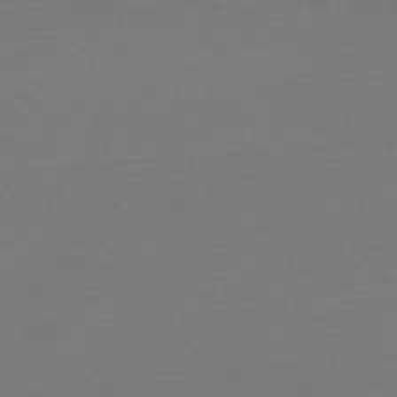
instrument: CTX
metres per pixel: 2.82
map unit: HNb
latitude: -50.2928
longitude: -42.9514
